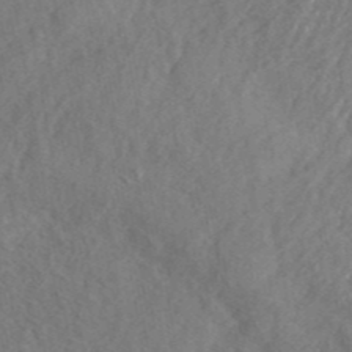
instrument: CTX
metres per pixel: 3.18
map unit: ANa
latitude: 42.7813
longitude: 53.4832
